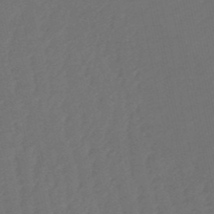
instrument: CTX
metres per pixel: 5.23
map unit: eHb
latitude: -50.9353
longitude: 77.8422
